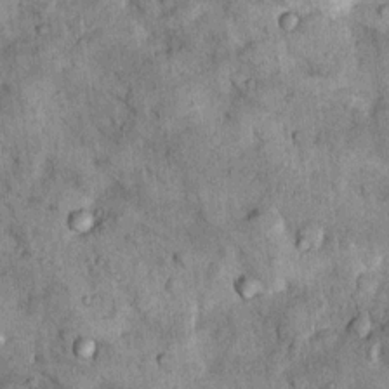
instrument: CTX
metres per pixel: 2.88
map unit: Nhu
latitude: 7.7639
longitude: -23.9717
